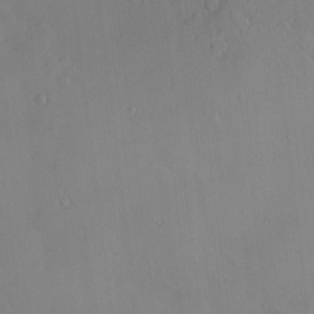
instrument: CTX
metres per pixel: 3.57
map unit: Hve
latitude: -9.4643
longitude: 175.9745
